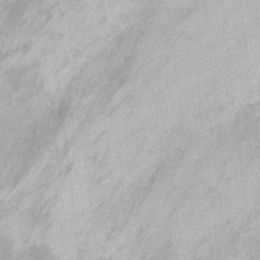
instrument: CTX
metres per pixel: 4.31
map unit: Hto
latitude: 10.7813
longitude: -36.8002
